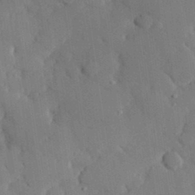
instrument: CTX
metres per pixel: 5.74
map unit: eHh
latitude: 28.3845
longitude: -80.0633
